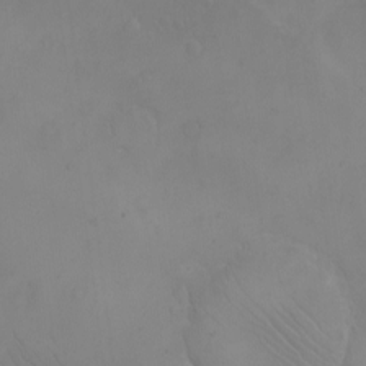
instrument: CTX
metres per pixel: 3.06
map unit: eHh
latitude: -9.8233
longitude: -67.3292
